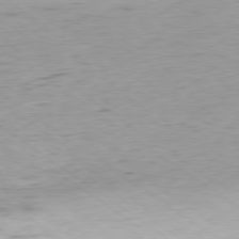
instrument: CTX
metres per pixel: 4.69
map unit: Hpe
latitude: -79.0675
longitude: 9.7289
